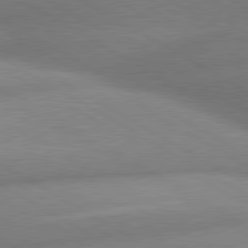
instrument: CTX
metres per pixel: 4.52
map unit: lApd
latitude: 80.2900
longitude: -163.1970
